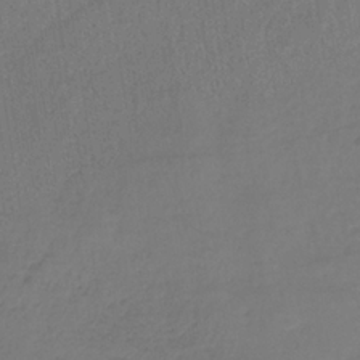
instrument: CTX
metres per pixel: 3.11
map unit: lHb
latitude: -34.9731
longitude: 64.1795
